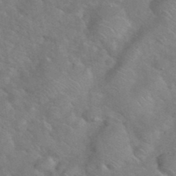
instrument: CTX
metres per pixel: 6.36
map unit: eHh
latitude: 38.0444
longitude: -65.3293
